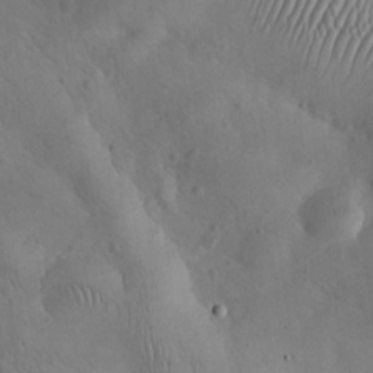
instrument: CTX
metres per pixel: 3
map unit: eHh
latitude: 25.2914
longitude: -66.8946
